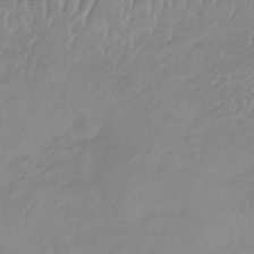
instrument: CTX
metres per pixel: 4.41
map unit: lHb
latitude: -34.3306
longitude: 70.1984
